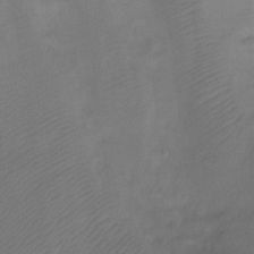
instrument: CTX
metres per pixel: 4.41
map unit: Ht
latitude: -7.6722
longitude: -34.7624
